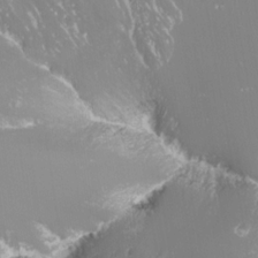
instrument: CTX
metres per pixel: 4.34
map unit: Nhu
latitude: -10.1606
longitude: -69.4426
